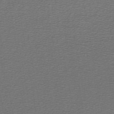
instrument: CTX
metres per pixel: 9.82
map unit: lHb
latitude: -44.9731
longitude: 56.9730
